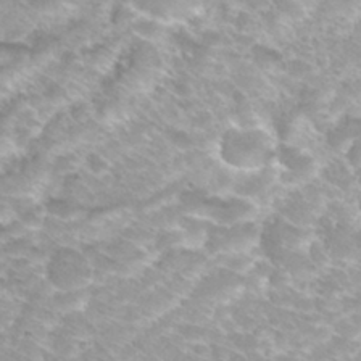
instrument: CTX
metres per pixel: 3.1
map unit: Hto
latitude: 31.8206
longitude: -41.3103
